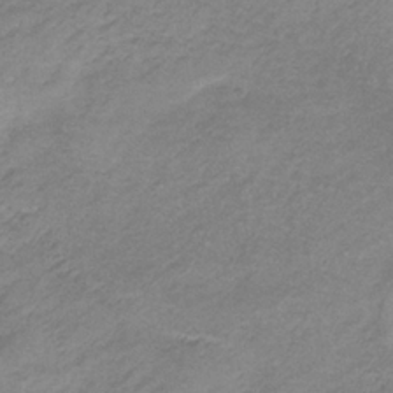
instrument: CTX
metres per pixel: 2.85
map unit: HNb
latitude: -33.7100
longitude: 61.9745
